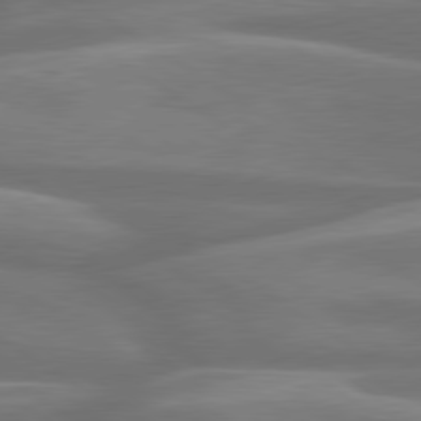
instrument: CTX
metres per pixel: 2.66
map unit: lApd
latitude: 79.8961
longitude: -127.3104
